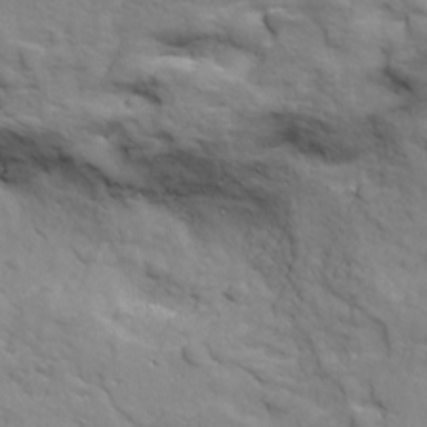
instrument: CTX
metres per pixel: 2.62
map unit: Ave
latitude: 18.4223
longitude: -132.9325
